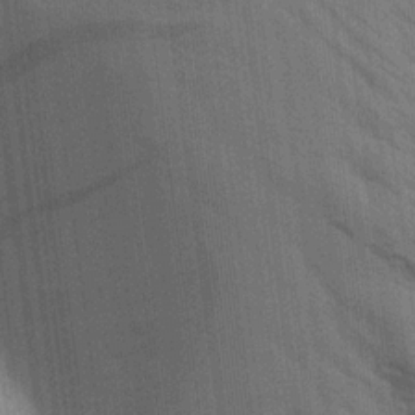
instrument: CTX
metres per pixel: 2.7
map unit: Aa
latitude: 15.1404
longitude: -145.4048
